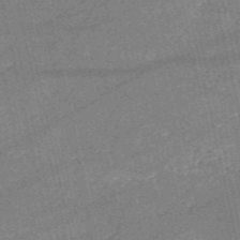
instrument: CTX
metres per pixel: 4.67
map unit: HNb
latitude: -52.9541
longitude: -40.6868
